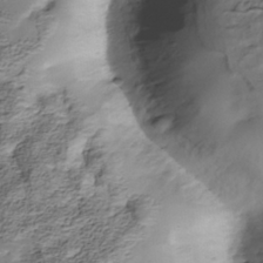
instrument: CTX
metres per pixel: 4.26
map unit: Nhe
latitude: -38.9731
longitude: -117.0270
